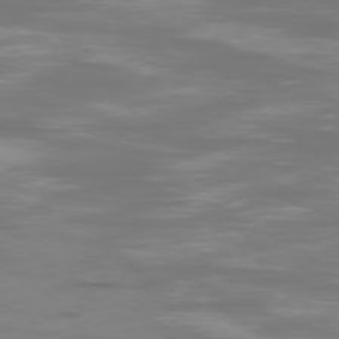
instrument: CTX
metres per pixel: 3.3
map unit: Ap
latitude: -77.3510
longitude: -81.4804
